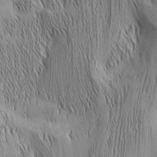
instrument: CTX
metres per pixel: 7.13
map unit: Nhu
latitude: -5.5021
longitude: -152.3279
